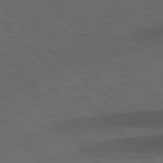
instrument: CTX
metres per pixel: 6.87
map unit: lApd
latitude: 77.4048
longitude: -60.0633
